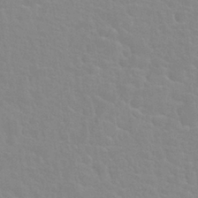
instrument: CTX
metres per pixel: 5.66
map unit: Nhu
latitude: 27.7828
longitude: -51.9906
